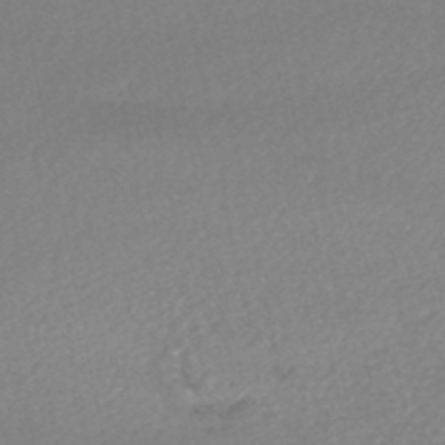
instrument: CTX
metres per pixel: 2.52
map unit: HNhu
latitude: -48.5385
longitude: 98.3117
